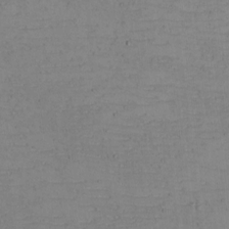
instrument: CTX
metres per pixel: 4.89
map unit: eHh
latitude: -4.9730
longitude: -82.6679
